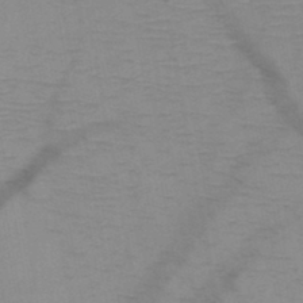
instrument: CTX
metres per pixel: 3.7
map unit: HNb
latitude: -47.1620
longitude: -40.9702
